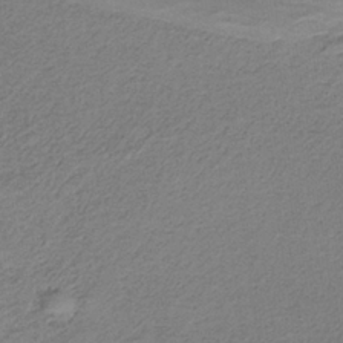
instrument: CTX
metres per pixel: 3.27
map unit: HNb
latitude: -34.8597
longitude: 56.7841
